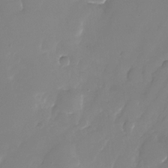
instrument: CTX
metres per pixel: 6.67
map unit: Nhu
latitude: -25.0108
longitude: -71.4426
